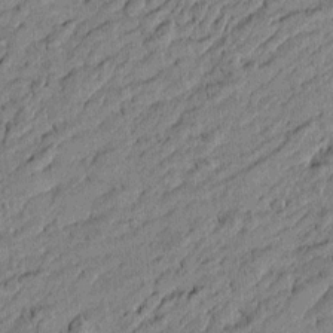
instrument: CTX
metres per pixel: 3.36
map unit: Htu
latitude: -6.2739
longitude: 177.4832
